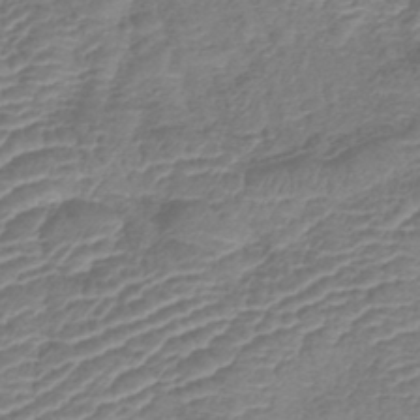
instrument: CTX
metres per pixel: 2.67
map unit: lHb
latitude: -42.1983
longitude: 78.7652
